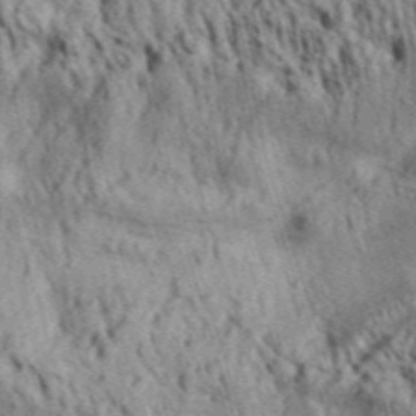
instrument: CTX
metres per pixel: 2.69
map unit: Aa
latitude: 30.6113
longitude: -137.2537
